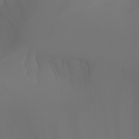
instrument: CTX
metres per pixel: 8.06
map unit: Aa
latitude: -6.8408
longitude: -85.3293
